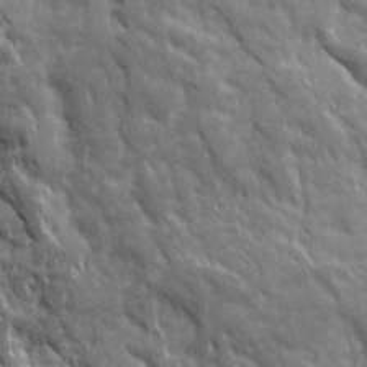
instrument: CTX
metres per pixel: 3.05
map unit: Ave
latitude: 19.3859
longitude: -134.0633
